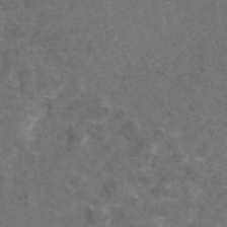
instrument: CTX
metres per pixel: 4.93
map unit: eAb
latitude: 47.2159
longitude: 111.0486
